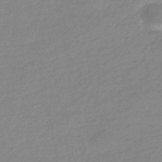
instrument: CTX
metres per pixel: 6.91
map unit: eHb
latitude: -44.6896
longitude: 89.8989
